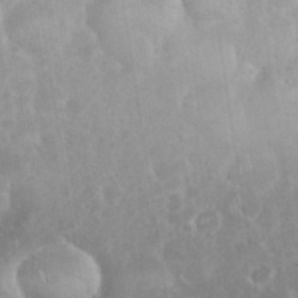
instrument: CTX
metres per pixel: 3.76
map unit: eHh
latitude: 35.5938
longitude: -62.0633
